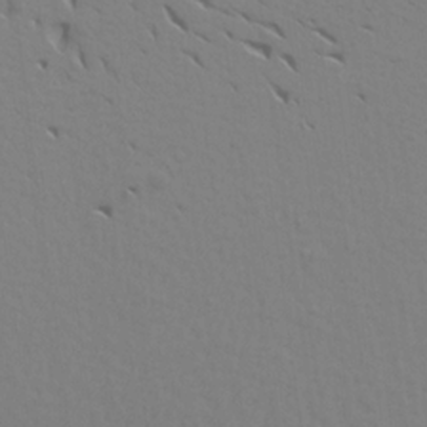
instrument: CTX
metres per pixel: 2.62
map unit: Aa
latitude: 18.1389
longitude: -144.9514
